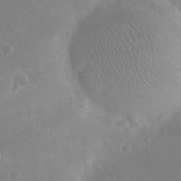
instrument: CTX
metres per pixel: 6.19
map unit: eHh
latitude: 25.7827
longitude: -66.1011
